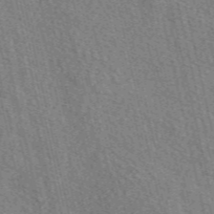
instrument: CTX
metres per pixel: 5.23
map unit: eAb
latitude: 50.1011
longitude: 113.7856
